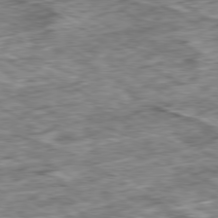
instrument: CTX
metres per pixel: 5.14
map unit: Ap
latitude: -80.3873
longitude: -89.9717
